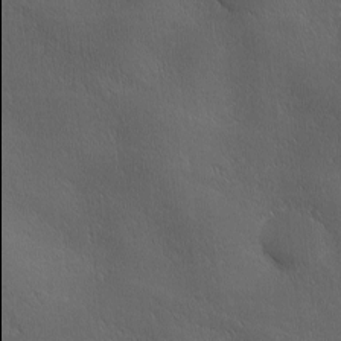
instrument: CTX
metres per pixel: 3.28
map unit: Ave
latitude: 1.0080
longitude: -113.9906
